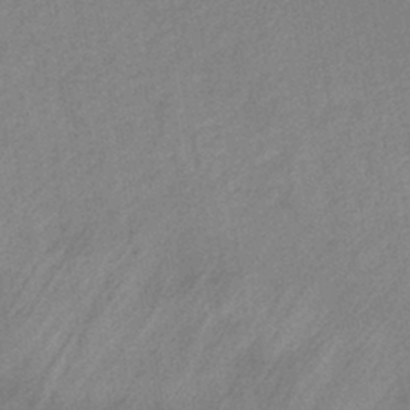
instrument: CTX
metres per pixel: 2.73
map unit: eHb
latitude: -41.6155
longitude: 82.5951
